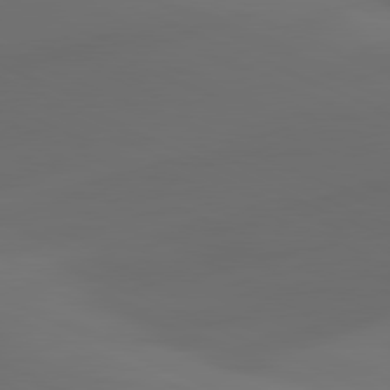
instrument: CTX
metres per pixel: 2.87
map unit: lApd
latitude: 80.8758
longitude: -83.5938
